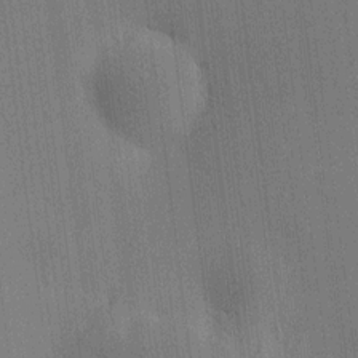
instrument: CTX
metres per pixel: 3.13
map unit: HNhu
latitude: 8.9136
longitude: 15.6155
